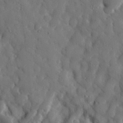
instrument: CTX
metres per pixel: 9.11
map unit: eHh
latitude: 29.8016
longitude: -77.8961
